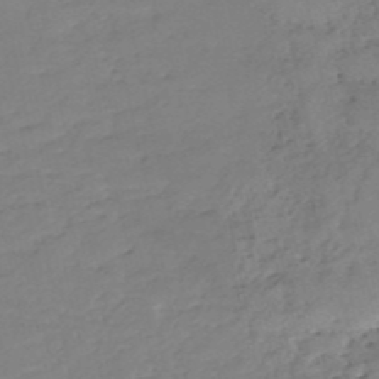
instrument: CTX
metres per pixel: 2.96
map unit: eHh
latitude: -52.4440
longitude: -24.4601
